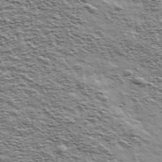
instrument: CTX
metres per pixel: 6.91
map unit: Ave
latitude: 41.5182
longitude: -109.0647
